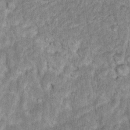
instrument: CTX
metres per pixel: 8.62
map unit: Hto
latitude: 15.1026
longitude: -34.7435
